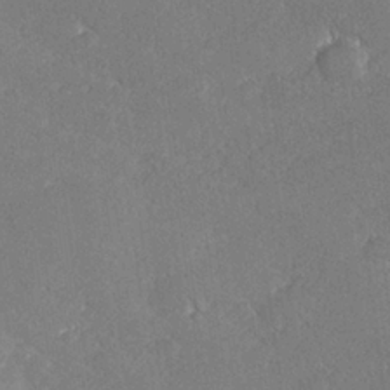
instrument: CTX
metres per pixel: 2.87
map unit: lHvf
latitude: 27.1025
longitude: 140.8975
